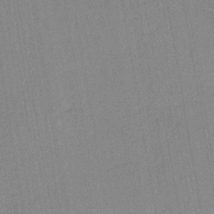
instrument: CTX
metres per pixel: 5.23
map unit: lHb
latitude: -41.0675
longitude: 60.8975
